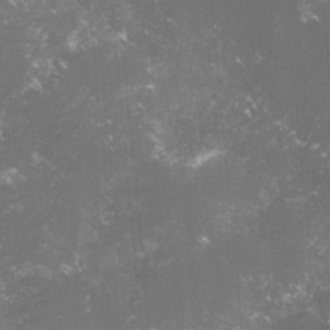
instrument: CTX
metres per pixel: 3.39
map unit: lHvf
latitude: -15.4833
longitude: -101.5182
